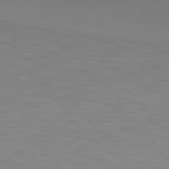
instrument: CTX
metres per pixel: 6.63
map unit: lApd
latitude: 80.2711
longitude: 134.3684
